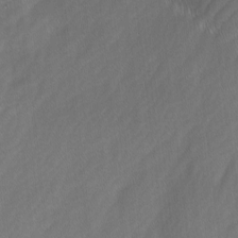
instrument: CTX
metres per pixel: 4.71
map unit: Ave
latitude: -0.7464
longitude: -113.4993
